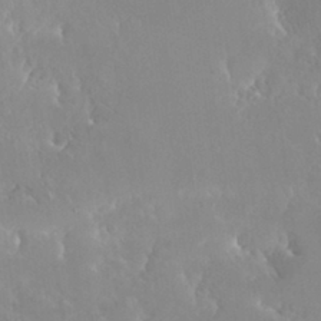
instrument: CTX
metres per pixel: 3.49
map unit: Nhu
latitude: 30.3279
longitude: -57.1025
